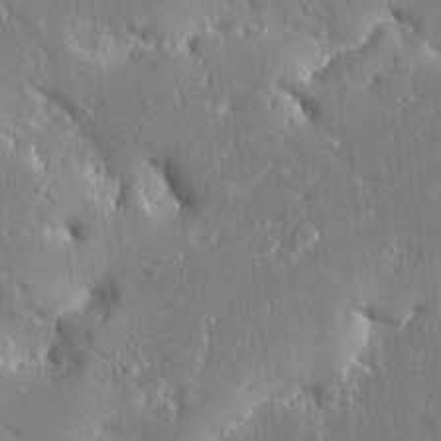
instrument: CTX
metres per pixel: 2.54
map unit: Ave
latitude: 16.9892
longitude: -140.6490
